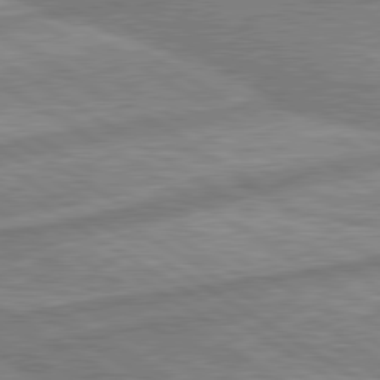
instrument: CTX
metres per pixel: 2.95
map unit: lApd
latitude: 80.2522
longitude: -177.0269
